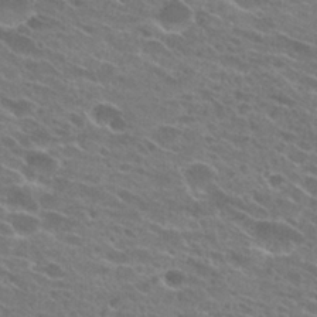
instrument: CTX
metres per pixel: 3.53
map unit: Hto
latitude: 25.2537
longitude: -43.8206
